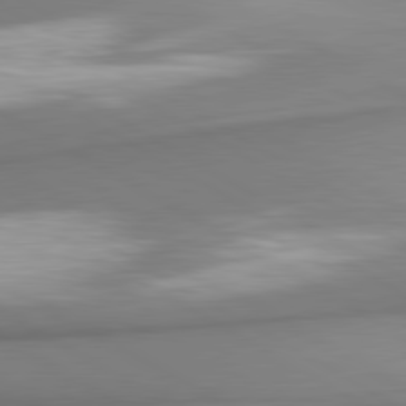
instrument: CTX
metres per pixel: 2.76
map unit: lApd
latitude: 80.6868
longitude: 178.9541
